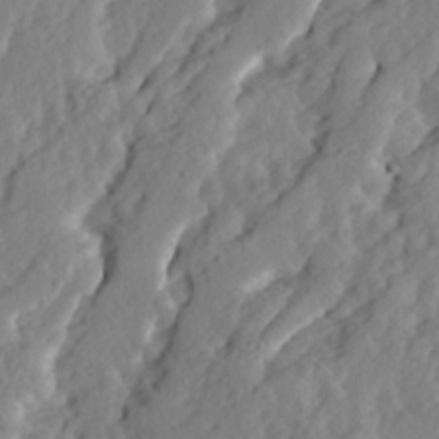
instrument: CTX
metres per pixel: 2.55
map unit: Ave
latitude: 14.1200
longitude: -135.2915
